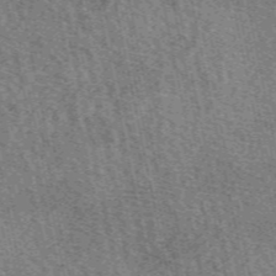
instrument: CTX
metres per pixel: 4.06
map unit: eAb
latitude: 50.8002
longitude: 114.6896
